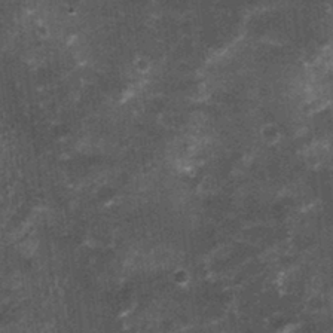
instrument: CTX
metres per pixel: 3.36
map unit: Nhu
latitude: 1.3481
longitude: -17.0836
